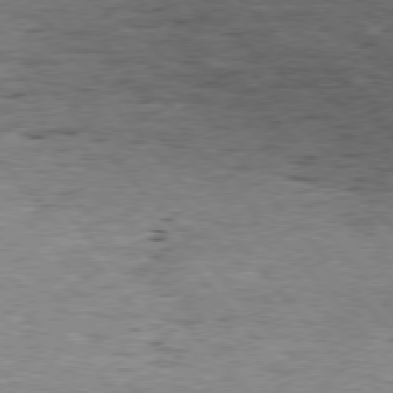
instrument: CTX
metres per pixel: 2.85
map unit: Hpe
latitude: 75.9717
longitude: -135.5938
